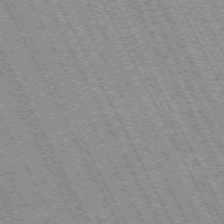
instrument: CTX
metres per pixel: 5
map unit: Hpe
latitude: -71.1809
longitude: 14.5007
